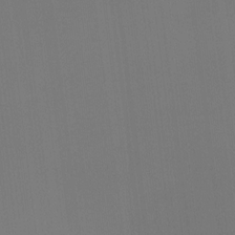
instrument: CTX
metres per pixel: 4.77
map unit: Hto
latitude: -11.1242
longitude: -38.1011
